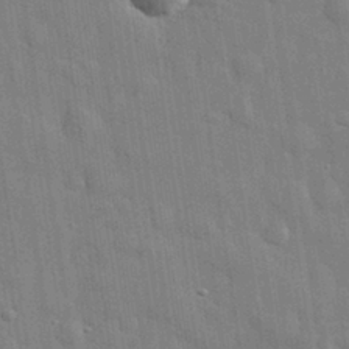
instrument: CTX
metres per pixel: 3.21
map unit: eHh
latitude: 29.7260
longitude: -75.0458
